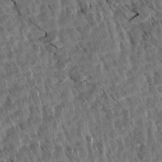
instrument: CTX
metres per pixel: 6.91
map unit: Aa
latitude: 14.1578
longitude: -141.1403
